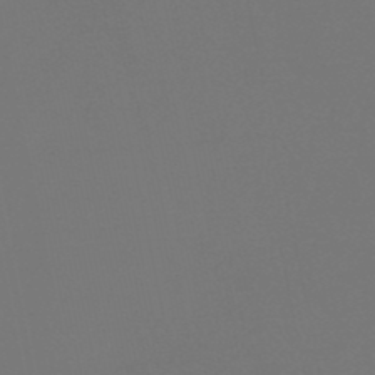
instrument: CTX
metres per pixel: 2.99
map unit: lHb
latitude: -47.8422
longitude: 64.7841
